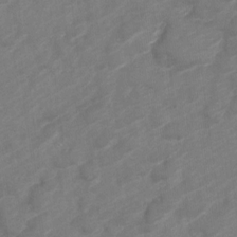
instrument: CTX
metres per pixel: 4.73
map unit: Nve
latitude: -19.8800
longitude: 107.8989
